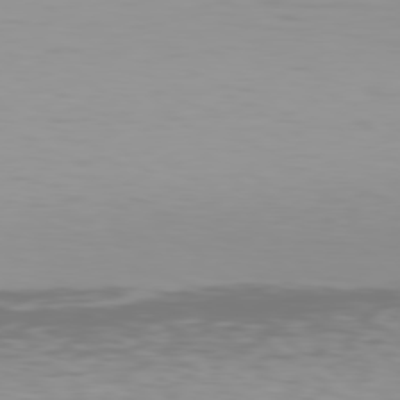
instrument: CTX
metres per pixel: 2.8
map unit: Hpe
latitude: 78.2901
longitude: -144.3467
